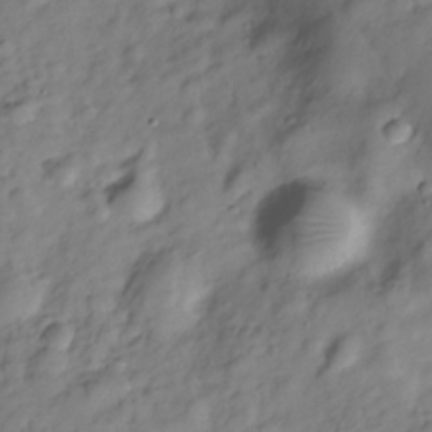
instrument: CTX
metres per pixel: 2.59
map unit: Hve
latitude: -29.0298
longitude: 93.2943
